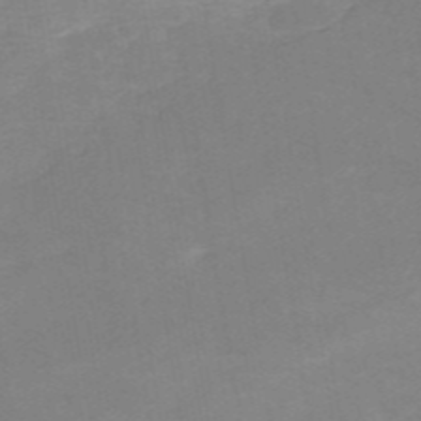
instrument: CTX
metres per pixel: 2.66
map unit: HNb
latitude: -54.4818
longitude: -48.5924
